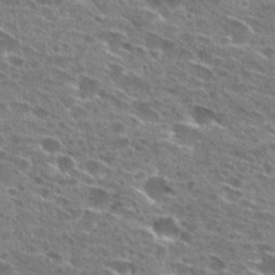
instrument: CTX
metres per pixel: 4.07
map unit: Hto
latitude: 28.0822
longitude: -45.9528
